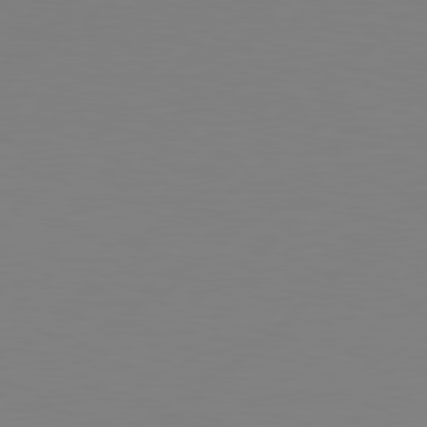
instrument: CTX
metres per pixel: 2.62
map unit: Hpe
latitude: 78.4601
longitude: 173.1809
